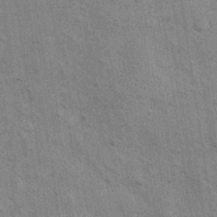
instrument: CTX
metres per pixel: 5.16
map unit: Nhu
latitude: -0.3118
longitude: -15.6694
